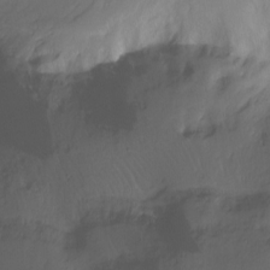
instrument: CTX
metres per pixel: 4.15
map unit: Ht
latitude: -15.8045
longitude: -45.6316
